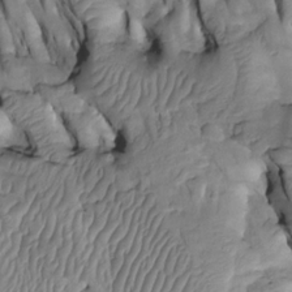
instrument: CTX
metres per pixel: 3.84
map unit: Htu
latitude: -3.2376
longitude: 150.0661
